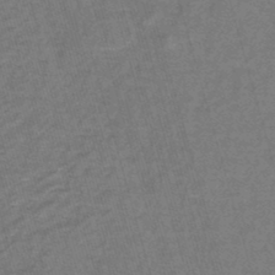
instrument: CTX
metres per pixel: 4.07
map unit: lHb
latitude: -43.3131
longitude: 55.6722
